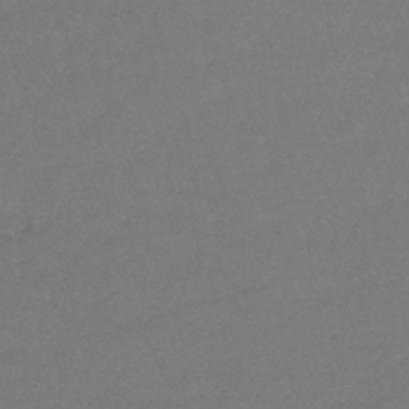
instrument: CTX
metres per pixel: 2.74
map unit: lHb
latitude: -41.6344
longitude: 65.5399
